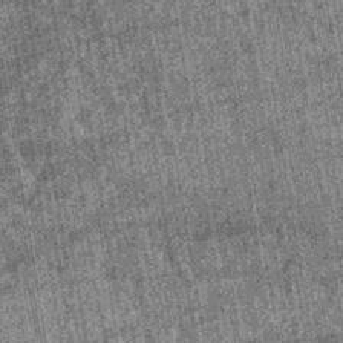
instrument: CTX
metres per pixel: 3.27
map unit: lHb
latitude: -39.7477
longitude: 66.5763
